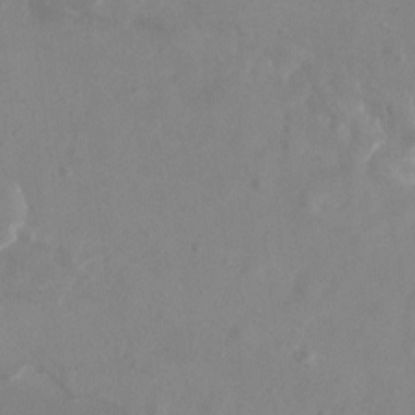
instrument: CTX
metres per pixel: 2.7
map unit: Nhu
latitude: -13.7478
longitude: -64.3090
